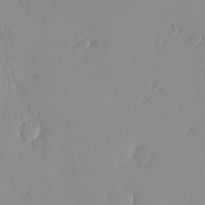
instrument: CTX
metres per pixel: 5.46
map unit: HNhu
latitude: -4.7085
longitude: 15.5777
